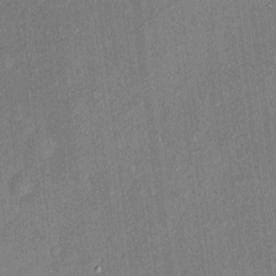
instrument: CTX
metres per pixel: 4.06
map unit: eHh
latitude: 4.7624
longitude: -74.5924
